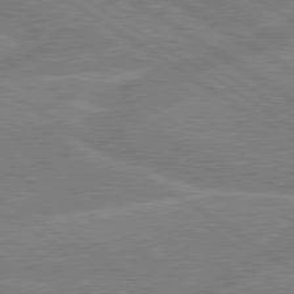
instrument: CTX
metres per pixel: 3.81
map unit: lApd
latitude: 79.4994
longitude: -133.0270
